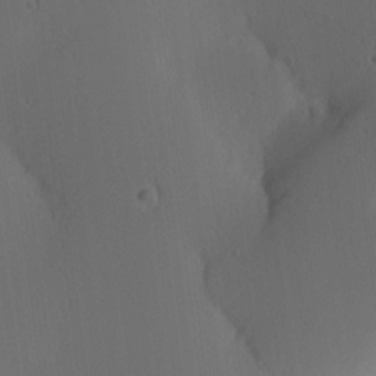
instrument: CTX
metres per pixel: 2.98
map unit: Ave
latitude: 13.7828
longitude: -106.8380
